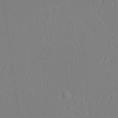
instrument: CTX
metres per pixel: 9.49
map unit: lAvf
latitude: 28.5546
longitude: -109.1592
